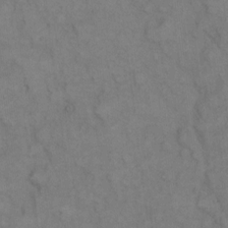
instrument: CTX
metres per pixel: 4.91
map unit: eHh
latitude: 9.0081
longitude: -62.9514
